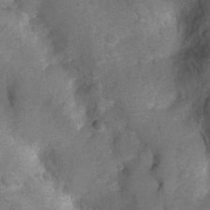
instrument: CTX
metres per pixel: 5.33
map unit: Ht
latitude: 4.7813
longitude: -29.6883
